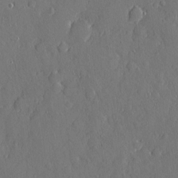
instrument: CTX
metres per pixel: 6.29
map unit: eHh
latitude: 5.4804
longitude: -75.0458
